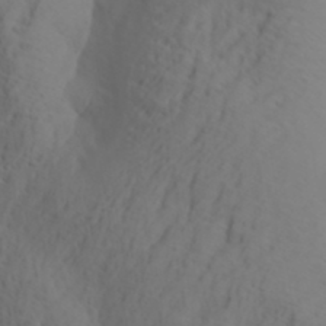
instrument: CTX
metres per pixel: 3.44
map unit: Aa
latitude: 32.1578
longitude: -141.9150
